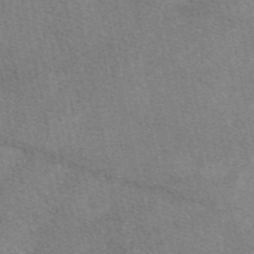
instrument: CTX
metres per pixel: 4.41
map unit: eAb
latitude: 47.8395
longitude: 118.4629
